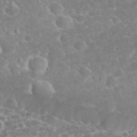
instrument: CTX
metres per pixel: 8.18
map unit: eHh
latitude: 32.4412
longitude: -61.2537
